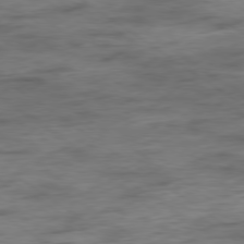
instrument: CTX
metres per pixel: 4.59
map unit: Hpe
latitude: -79.3887
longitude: -22.0255
